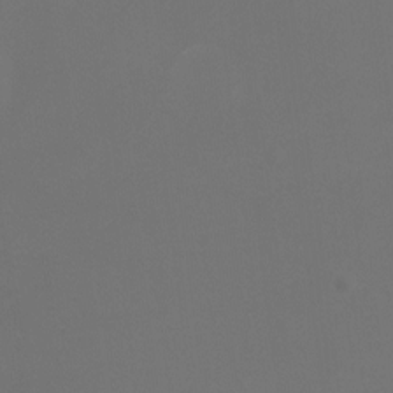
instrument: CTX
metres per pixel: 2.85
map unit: Htu
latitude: -13.3888
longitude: -48.3089
